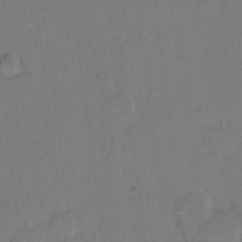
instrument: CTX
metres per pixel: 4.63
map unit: Hto
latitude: 7.5371
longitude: -62.5546
